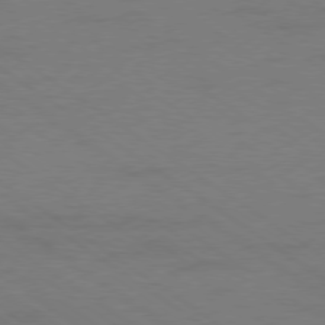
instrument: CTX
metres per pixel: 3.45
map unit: Ap
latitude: -79.2942
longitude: -53.2726
